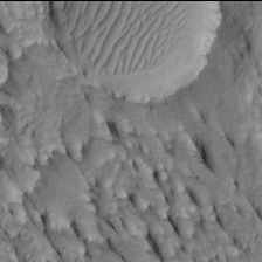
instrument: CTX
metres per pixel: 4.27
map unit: Htu
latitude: -2.0094
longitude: 150.6896
